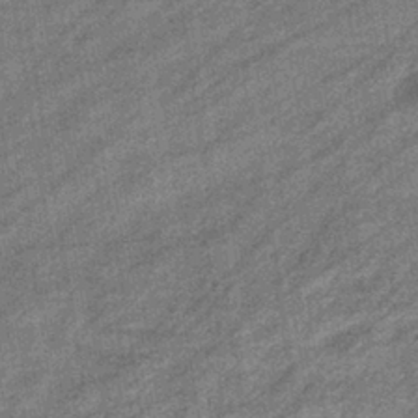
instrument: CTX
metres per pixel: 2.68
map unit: eHb
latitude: -38.0094
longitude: 79.0486
